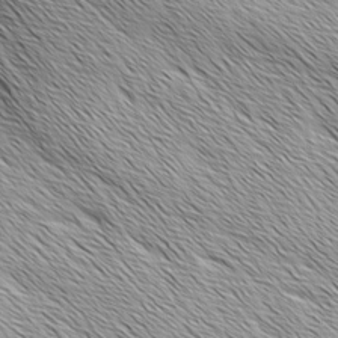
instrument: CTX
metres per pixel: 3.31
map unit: Ave
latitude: 1.8205
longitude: -114.4789
